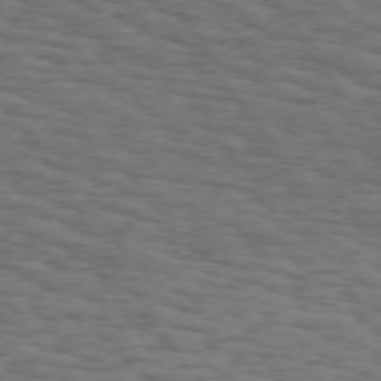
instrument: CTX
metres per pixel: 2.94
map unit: Hpe
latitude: 73.4805
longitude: -143.8772
